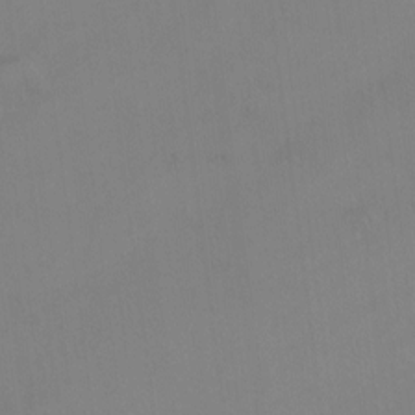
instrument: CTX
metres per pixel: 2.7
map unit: Hto
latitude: -12.7463
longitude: -40.0444
